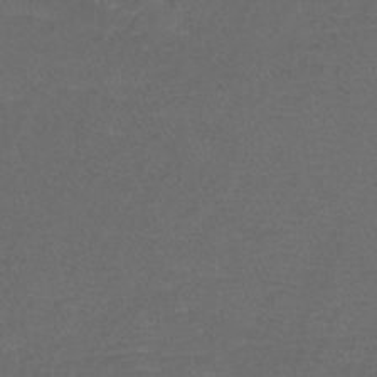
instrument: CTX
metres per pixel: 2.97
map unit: Htu
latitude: -11.7667
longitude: -72.1767
